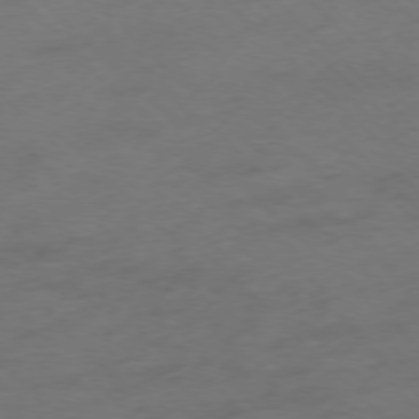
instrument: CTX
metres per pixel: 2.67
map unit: Ap
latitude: -76.9920
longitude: -64.6113
